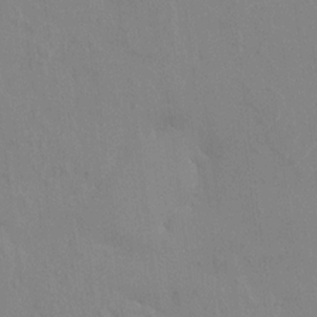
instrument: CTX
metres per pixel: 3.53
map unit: HNhu
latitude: 6.5357
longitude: -3.1025
